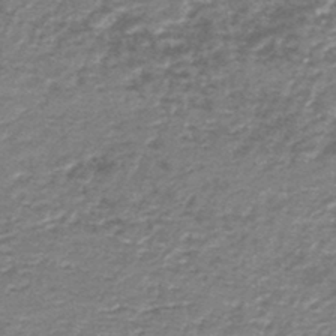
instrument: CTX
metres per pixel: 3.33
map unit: HNb
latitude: -44.7085
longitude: 50.1417
